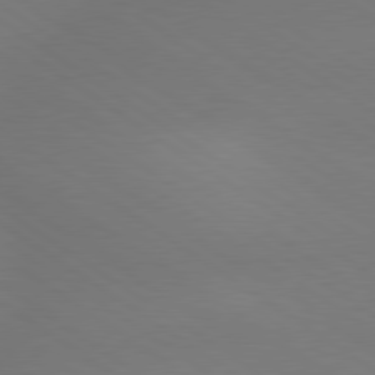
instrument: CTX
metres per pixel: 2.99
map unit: lApd
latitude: 79.4805
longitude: -151.8583
